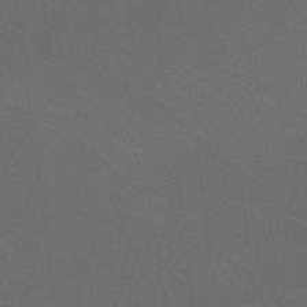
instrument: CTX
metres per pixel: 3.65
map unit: HNhu
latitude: 1.4237
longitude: -1.7071
